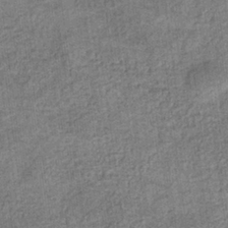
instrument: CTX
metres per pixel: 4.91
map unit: eHb
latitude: -36.0283
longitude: 79.9556
